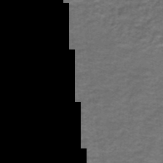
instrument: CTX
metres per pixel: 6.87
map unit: lHb
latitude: -40.8219
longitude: 55.8045
